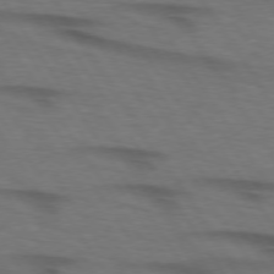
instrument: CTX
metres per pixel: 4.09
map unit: lApd
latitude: 74.3845
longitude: -74.3467
